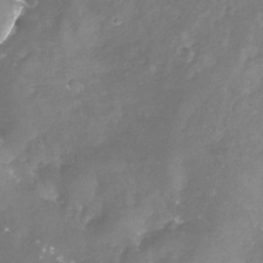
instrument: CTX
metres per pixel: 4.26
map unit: Nhu
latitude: -23.6344
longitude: -57.5749
